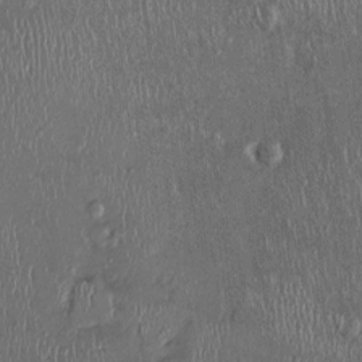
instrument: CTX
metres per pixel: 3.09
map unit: Ht
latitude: -2.2172
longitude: -13.4049
